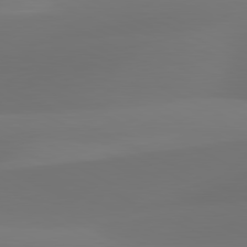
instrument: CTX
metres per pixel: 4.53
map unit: lApd
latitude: 81.3671
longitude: 129.4266
